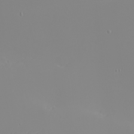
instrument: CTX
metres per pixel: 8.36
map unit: eHh
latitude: -5.7099
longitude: -85.4615
